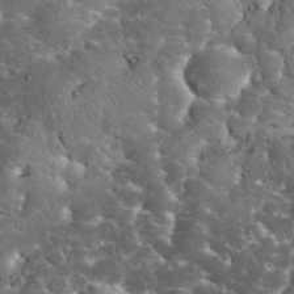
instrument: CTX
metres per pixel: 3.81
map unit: eHh
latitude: 33.9150
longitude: -65.6316
